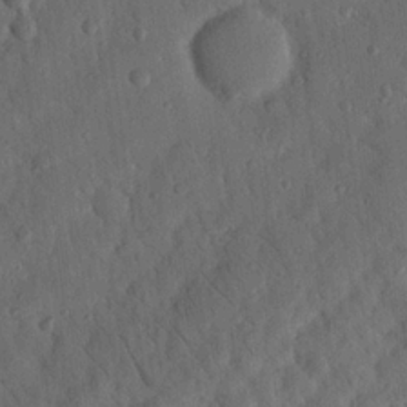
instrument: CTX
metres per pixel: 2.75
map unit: Nhu
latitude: 19.2159
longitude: -78.0255
